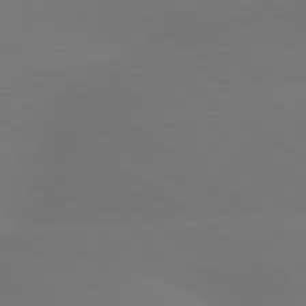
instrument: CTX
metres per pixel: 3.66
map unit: lApd
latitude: 79.4994
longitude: -151.4048
